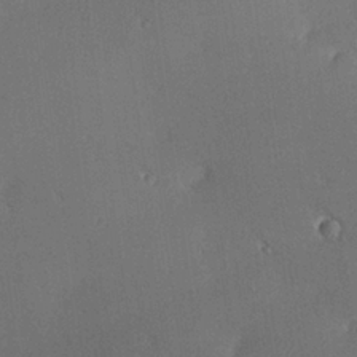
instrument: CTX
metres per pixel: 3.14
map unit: lHvf
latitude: 25.9528
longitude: 140.9919
